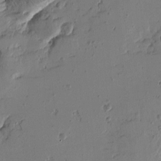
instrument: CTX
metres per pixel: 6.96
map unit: Htu
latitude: -2.5951
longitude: -178.1956
